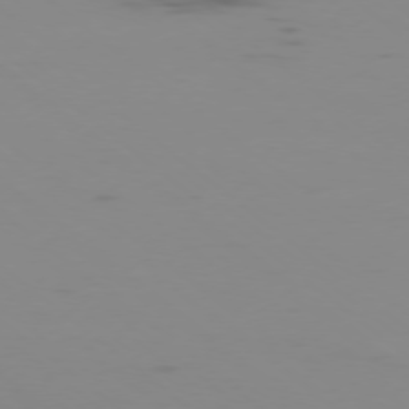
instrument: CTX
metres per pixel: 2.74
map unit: Ap
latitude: -77.8233
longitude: -66.4034
